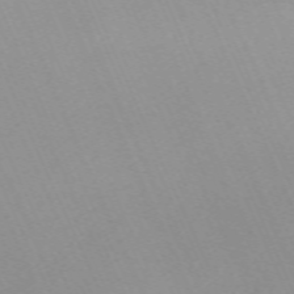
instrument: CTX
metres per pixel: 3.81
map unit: Nhu
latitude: -67.0108
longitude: 38.9164
